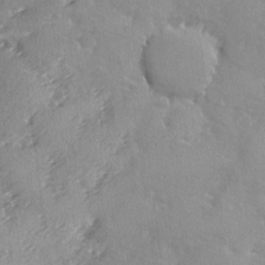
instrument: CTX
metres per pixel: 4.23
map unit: Ave
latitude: -8.5196
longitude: -117.7072
